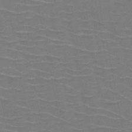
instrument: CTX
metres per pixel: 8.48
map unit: HNb
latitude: -50.6707
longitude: -47.0837
